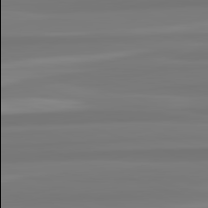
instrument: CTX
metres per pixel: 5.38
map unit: lApd
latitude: 82.8191
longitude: 174.0094
